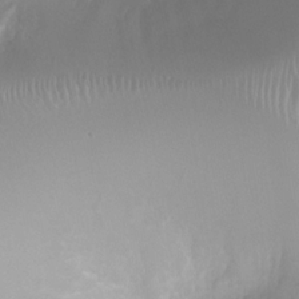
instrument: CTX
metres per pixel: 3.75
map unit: Ht
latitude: -1.0676
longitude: -19.8205
